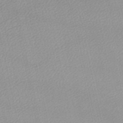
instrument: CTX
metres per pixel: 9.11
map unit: lHb
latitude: -46.2739
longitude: 69.9178
